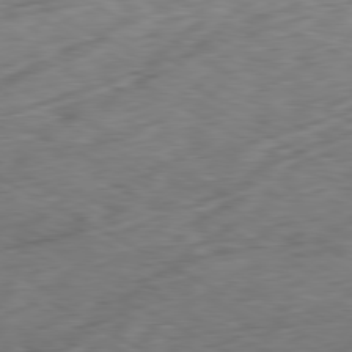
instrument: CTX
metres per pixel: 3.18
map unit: Ap
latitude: -80.5763
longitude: -73.3104
